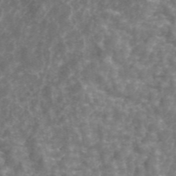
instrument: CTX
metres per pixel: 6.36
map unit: ANa
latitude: 44.4412
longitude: 25.3698
